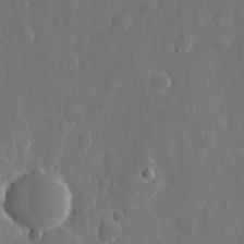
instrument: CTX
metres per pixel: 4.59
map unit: eHh
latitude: 10.6680
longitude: -71.0836
